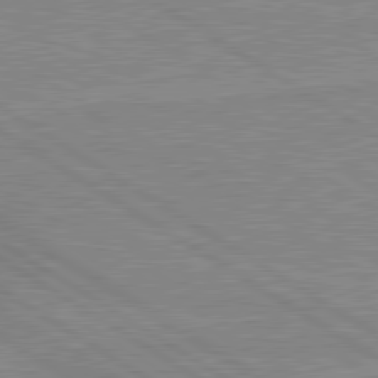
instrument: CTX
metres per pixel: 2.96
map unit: lApd
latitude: 80.1578
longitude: 169.8044
